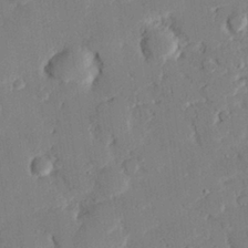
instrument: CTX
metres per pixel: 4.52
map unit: eHh
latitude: 27.5371
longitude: -80.9892
